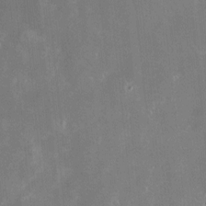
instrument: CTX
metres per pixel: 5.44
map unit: Hve
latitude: -11.0487
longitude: 175.4265
